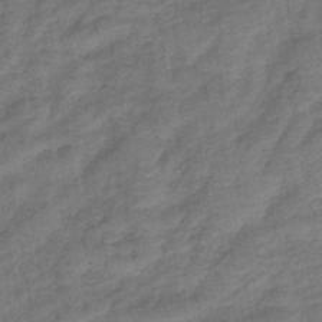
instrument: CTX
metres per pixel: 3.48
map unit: lHb
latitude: -42.4062
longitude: 79.9178
